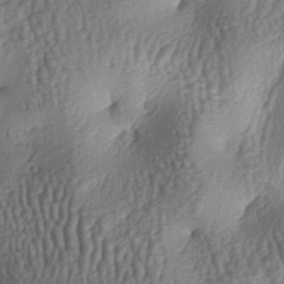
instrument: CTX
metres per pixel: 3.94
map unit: lAa
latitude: -6.6896
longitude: -125.8583
